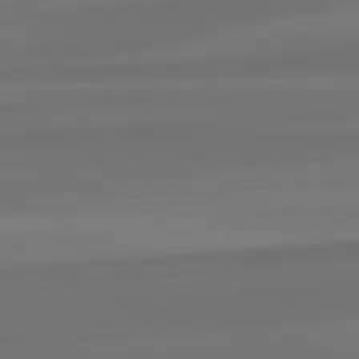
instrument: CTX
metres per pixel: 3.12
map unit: lApd
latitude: 82.3278
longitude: -173.7827
